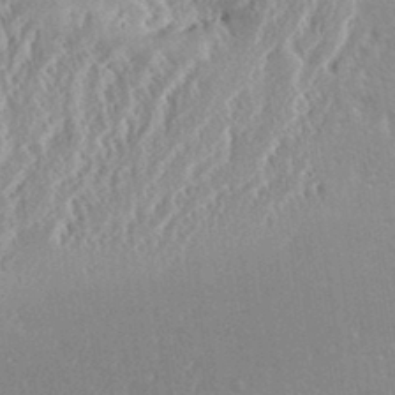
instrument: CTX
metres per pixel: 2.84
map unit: eHh
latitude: 34.1388
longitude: -132.5546
